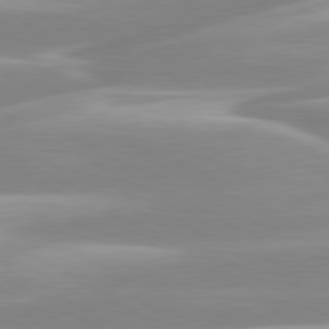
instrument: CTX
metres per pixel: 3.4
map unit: lApd
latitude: 80.1956
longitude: -128.7813
